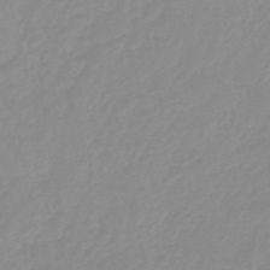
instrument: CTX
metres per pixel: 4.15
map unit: eHb
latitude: -44.7841
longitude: 80.9920
